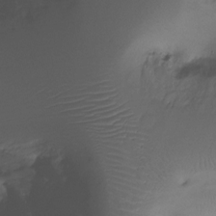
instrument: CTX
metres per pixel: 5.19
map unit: Ht
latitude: -18.5763
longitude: -44.8002
